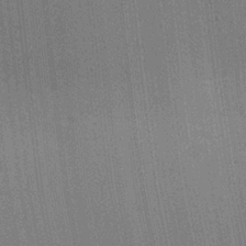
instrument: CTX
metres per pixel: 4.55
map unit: Nhu
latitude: 0.2900
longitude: -78.9325
